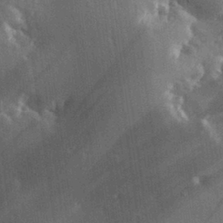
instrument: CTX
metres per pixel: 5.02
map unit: Hve
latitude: 26.8380
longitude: 147.6722
